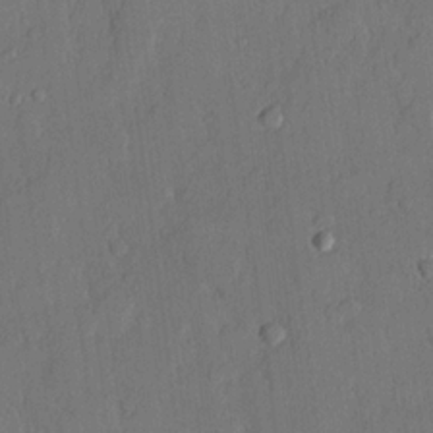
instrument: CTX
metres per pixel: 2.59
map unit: lHvf
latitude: 20.6869
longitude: 146.4251
